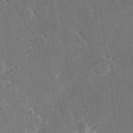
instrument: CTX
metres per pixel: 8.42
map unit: Hve
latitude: 27.3293
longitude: 145.2943
